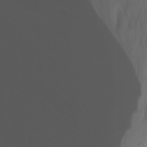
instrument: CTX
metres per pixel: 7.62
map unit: Nhu
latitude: -13.6722
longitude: -63.3104
